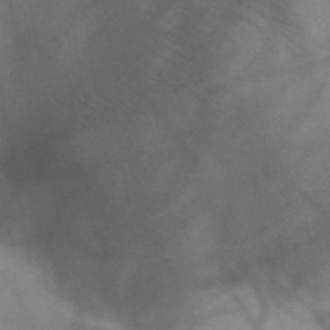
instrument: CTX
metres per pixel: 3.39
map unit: HNb
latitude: -45.7100
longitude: -41.0836
